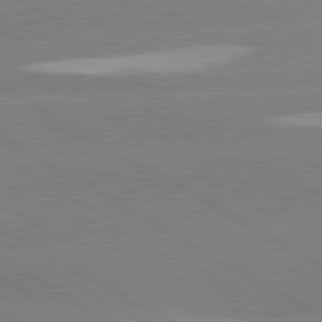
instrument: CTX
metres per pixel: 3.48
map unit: lApd
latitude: 80.6490
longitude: -152.5357
